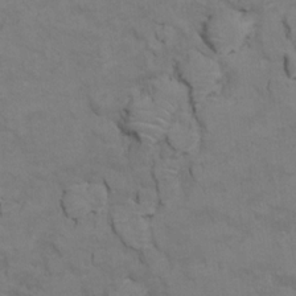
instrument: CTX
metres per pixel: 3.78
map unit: Ht
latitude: 11.2915
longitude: -33.1025
